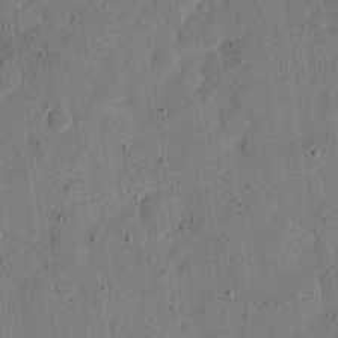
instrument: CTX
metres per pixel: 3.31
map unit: eHh
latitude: 7.1970
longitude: -66.5167
